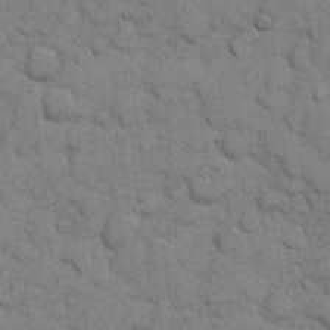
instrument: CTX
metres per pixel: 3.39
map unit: eHh
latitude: 8.1956
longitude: -65.1781
